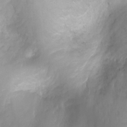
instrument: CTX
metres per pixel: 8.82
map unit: Ht
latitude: -0.6897
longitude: -19.0080
